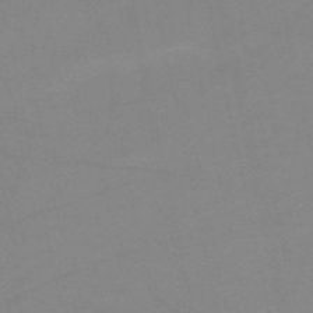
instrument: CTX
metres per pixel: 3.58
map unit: HNb
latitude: -52.9163
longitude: -45.3481
